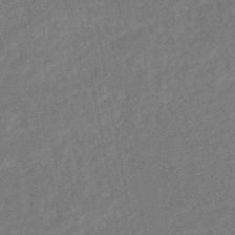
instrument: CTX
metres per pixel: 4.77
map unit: HNhu
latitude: -46.6140
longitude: 98.7841
